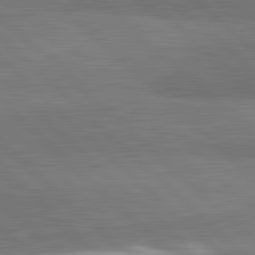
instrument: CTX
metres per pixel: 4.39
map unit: lApd
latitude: 82.3089
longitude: 162.5951
